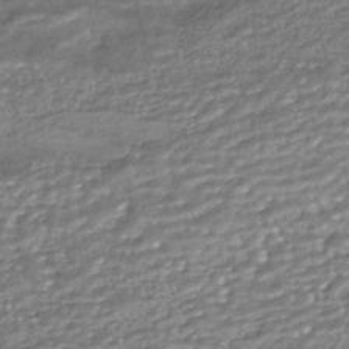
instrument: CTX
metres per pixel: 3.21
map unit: HNhu
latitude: -44.8786
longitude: 96.0661
